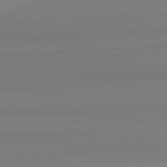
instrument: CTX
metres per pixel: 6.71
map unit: lApd
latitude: 82.5545
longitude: 174.4062
